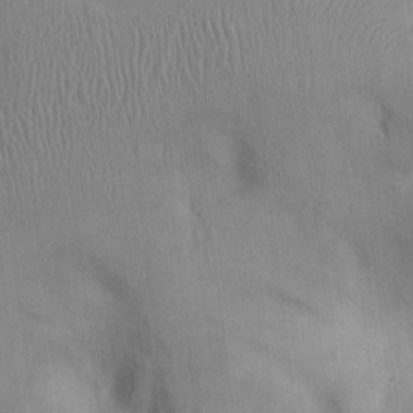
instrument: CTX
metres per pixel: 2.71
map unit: Ht
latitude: 0.0633
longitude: -13.1403
